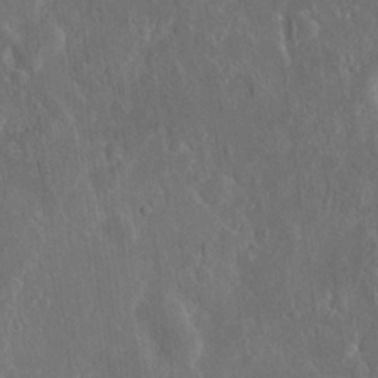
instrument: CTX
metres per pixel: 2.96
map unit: Nhu
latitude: 19.1403
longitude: -72.7247
